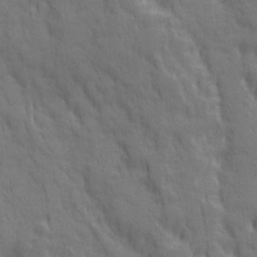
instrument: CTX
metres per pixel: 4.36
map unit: Ave
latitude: 20.0633
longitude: -133.9528
